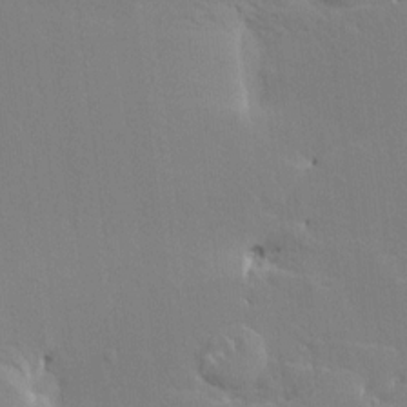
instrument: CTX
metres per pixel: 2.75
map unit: HNhu
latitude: 4.8002
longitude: 4.0661
